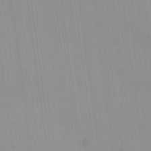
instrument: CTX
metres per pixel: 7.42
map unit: Nhu
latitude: 22.5168
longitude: -63.1026
